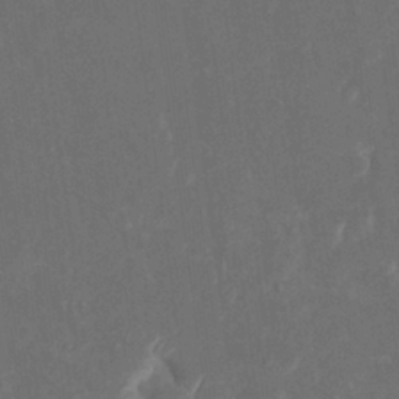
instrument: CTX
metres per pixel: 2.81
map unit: Htu
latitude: 0.8569
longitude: 147.3698
